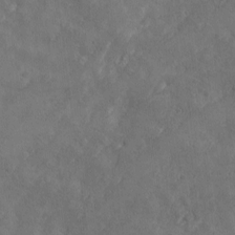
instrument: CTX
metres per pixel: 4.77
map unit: Ave
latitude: 10.5357
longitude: -105.8962
